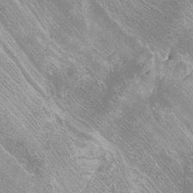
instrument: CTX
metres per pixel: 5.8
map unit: Htu
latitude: -6.3306
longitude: -73.8017
